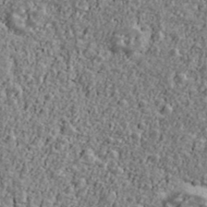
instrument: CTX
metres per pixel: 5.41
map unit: Ave
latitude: 41.4804
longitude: -111.5371
